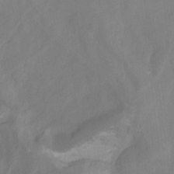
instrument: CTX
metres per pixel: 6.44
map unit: Nhu
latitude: -13.9367
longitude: -56.5167
